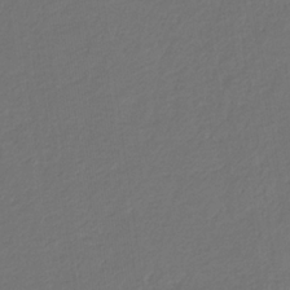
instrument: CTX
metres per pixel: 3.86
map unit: eHb
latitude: -30.2739
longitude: 68.4629
